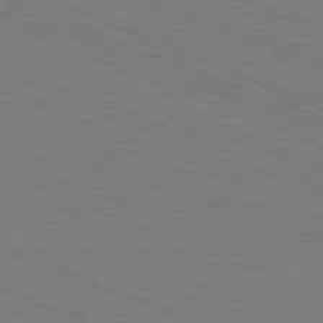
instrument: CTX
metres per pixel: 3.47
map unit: Ap
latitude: -80.9164
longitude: -74.4412
